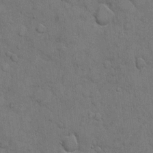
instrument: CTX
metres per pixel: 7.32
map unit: eHh
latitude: 6.1011
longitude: -65.0647
